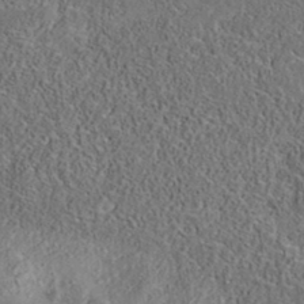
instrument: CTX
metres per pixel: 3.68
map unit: eAb
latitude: 35.9150
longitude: 108.2361
